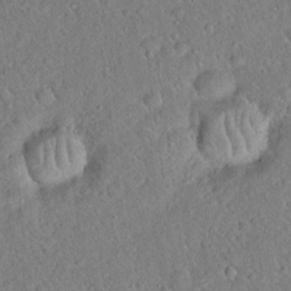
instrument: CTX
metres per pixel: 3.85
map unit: Hto
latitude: 18.6301
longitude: -52.6680
